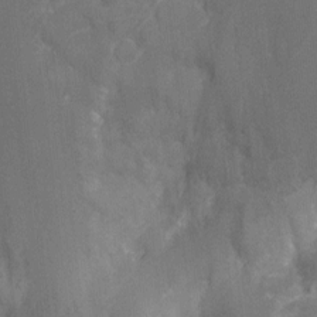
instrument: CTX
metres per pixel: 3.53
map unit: Nhu
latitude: -10.5196
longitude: -36.1578
